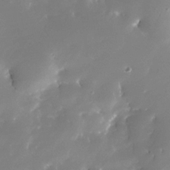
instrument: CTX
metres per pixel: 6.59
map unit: Nhe
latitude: -33.1054
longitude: -115.8961
